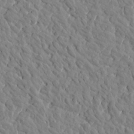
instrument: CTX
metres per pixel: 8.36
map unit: Htu
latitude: 1.4993
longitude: 179.1620
